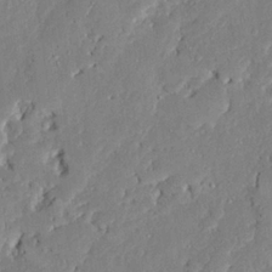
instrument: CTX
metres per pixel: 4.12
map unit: Ave
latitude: 23.3293
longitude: -130.0255
